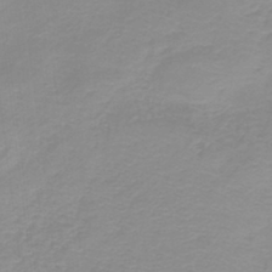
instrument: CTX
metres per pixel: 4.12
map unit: HNb
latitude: -44.4629
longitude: 53.2753
